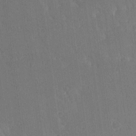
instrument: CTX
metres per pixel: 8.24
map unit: Ave
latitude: 20.5168
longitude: -136.6491
